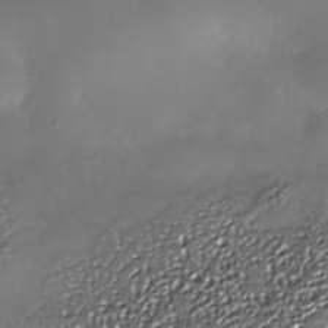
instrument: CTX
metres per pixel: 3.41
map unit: Nhe
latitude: -35.8800
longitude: -92.2522
